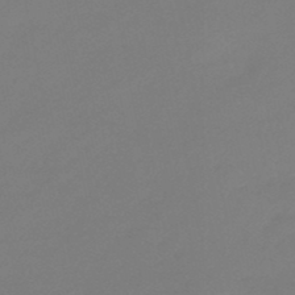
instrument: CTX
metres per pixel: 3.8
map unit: eHb
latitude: -46.9730
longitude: 86.2551
